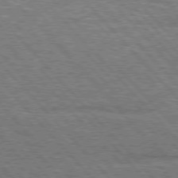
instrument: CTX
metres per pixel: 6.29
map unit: lApd
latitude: 76.3089
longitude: -75.0270
